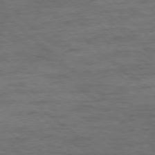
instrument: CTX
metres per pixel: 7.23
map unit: Ap
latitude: -78.4629
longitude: -50.6112
